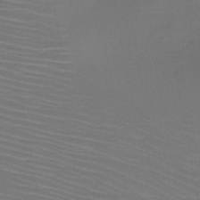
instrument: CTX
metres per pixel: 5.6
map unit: HNb
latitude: -47.5588
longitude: -42.6113
